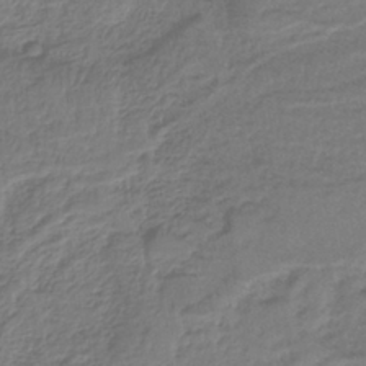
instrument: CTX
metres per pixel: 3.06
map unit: HNb
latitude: -36.1983
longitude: 58.2361
